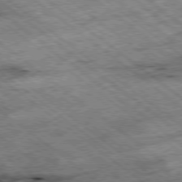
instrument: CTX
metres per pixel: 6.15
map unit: Ap
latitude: -79.0675
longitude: -51.1592
